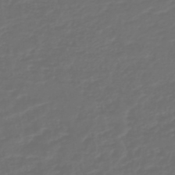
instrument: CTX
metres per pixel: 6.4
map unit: HNb
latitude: -47.6155
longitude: 54.8597
